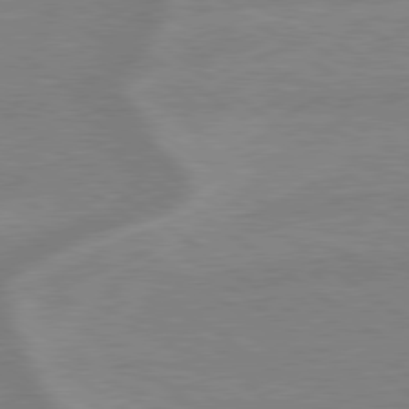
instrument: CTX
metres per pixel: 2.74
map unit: lApd
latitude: 79.1970
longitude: -164.1578
